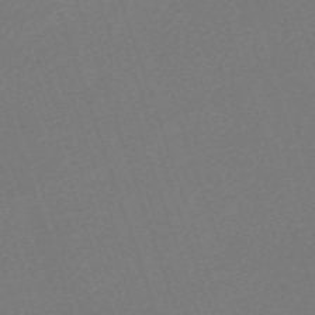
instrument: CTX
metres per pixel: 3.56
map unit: eHh
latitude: -63.5210
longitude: 50.5763
